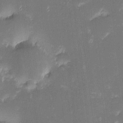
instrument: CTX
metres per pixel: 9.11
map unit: eHh
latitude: -2.1983
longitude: -86.7057
